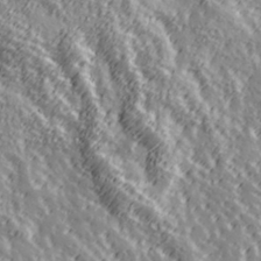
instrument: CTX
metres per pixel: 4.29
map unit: Hve
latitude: 32.2900
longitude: 149.8801
